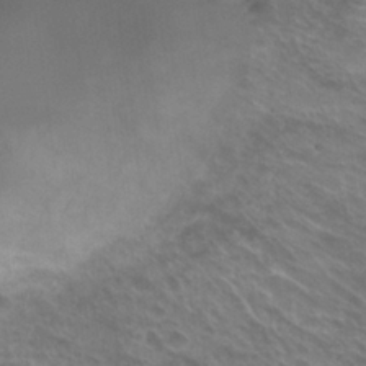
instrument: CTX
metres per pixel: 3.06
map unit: Hto
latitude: 24.3845
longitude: -38.3845
